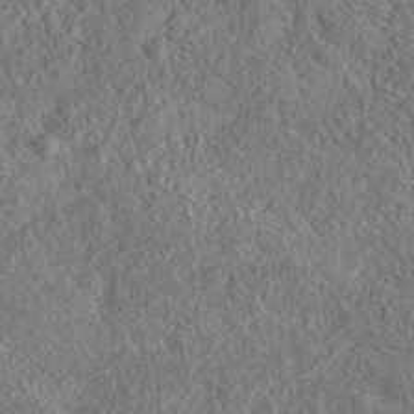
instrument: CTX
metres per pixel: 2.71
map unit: eAb
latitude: 36.1011
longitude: 113.7856
